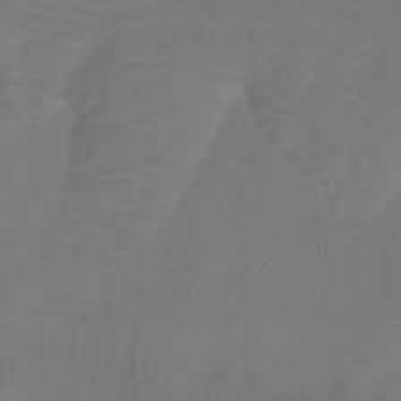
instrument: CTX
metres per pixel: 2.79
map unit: Hto
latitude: -7.6910
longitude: -49.6883
